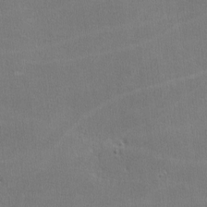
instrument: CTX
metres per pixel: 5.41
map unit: lHvf
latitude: -11.6344
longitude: -101.1403
